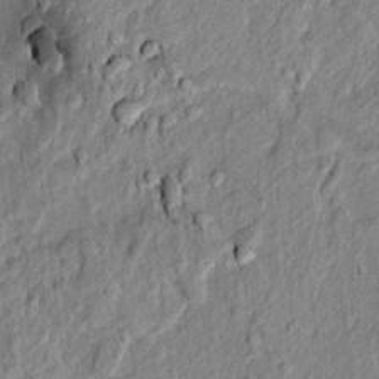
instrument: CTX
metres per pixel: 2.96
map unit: lAvf
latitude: 7.0458
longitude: 166.4251
